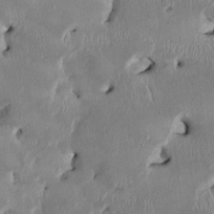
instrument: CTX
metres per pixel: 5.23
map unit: HNhu
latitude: 2.3467
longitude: -5.7450
